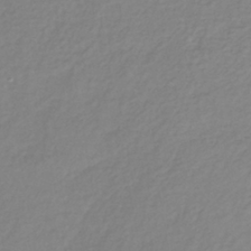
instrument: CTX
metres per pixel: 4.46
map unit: lHb
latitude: -38.6330
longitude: 71.9178
